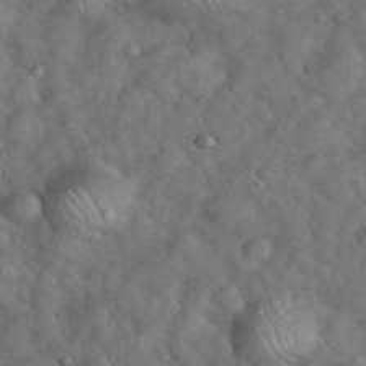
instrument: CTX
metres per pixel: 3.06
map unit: eHh
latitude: 39.1403
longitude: -57.1592
